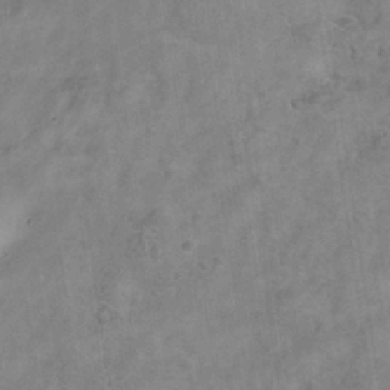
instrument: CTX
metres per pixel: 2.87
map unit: Hve
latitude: -34.4629
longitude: 89.5588
